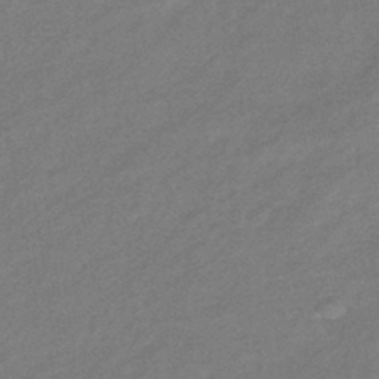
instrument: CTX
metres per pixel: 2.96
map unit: eHb
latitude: -41.8044
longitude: 83.4832
